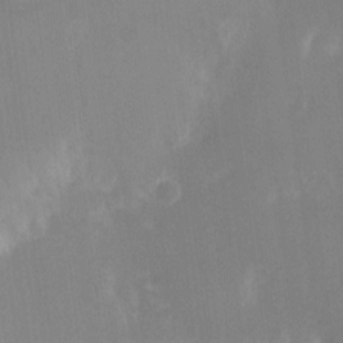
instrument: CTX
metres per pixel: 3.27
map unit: HNhu
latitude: 7.7261
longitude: -5.4804
